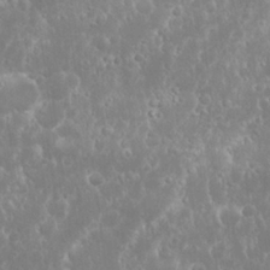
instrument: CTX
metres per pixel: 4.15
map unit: Nhu
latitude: 24.1199
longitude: -59.5182
